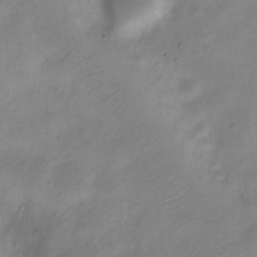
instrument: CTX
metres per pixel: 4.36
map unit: Nve
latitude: -23.5588
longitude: 105.6910
